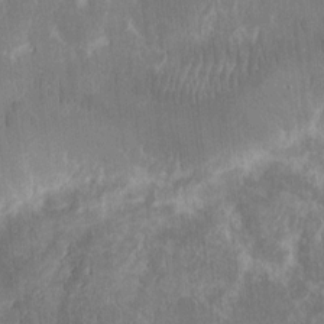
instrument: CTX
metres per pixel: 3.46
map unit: eHh
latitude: 11.4616
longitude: -71.4993
